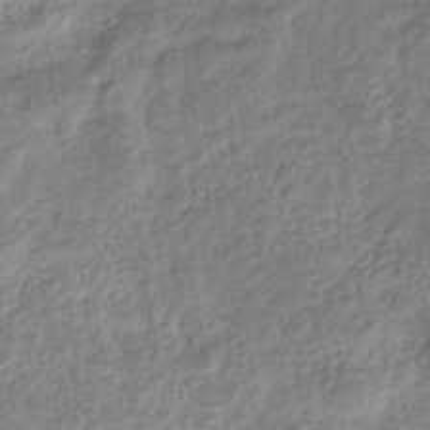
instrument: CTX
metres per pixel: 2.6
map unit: eHb
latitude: -37.4076
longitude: 79.7855
